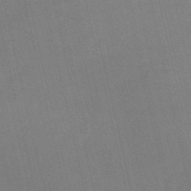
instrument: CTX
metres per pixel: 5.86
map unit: HNb
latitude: -45.0675
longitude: -37.7261
